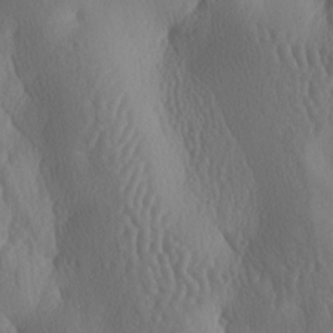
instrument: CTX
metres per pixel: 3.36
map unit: lAa
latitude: -7.6910
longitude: -128.7057
